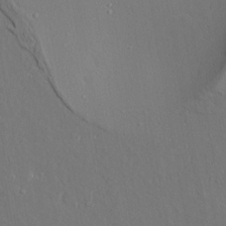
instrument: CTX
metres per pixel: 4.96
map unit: Aa
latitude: 9.1403
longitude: -132.3089
